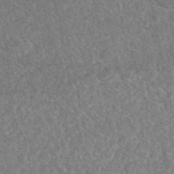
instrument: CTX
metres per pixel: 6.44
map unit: eAb
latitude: 47.8773
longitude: 118.0472
